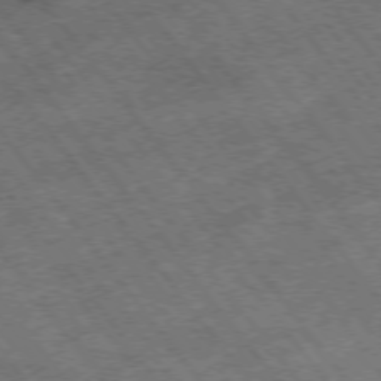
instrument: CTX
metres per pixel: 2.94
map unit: Hpe
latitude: -75.5588
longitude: -18.8380
